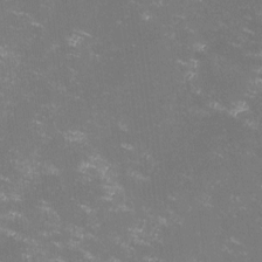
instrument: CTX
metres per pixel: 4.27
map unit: lHvf
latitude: -13.5021
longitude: -99.8961
